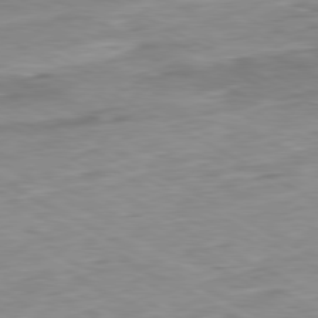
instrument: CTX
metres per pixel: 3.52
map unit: Ap
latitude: -80.6897
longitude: -81.1970
